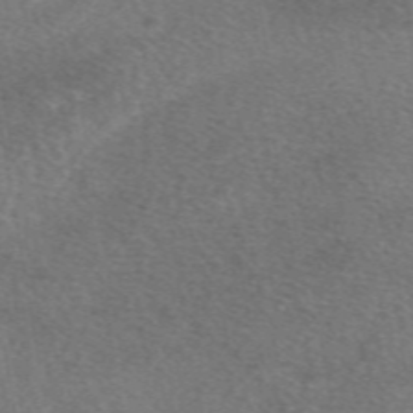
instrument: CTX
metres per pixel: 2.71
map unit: eAb
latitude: 49.7261
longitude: 110.7841
